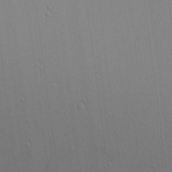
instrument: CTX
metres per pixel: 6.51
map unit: Aa
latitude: 18.4223
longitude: -140.9702
